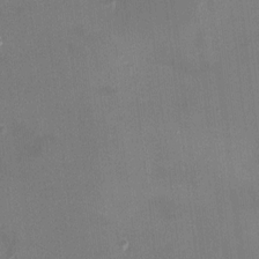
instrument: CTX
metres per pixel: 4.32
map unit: HNhu
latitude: 6.8569
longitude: 7.7288
